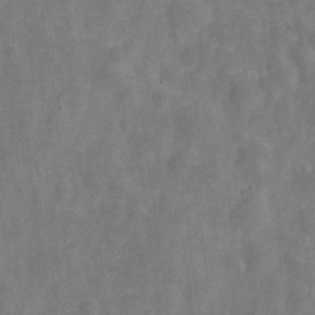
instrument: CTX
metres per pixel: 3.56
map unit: Nve
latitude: -24.4629
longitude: 107.5022
